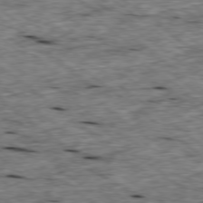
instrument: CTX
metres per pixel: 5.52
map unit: Ap
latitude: -78.9919
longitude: -88.4979
